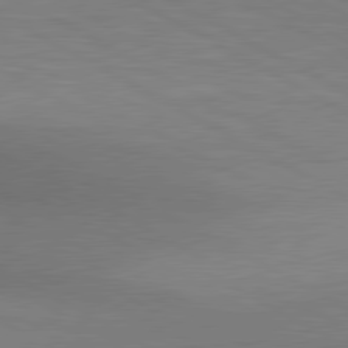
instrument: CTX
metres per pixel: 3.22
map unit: lApd
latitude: 80.4034
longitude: 129.3321
